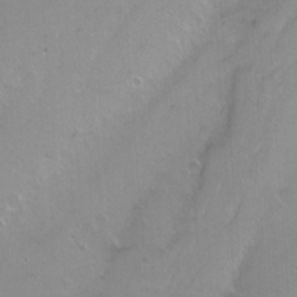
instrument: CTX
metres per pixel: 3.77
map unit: Nhu
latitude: -7.7288
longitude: -43.7072
